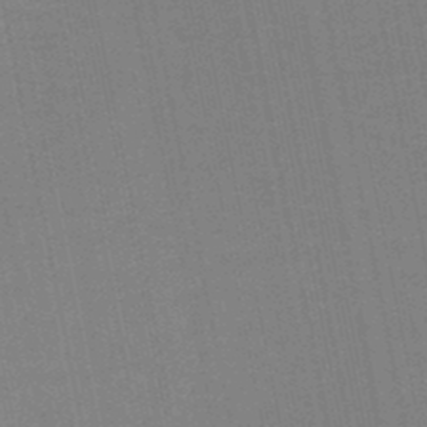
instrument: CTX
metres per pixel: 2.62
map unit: HNb
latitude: -48.4062
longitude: -47.6505
